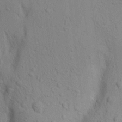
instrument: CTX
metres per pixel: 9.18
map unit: Aa
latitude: 18.2711
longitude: -148.9703
